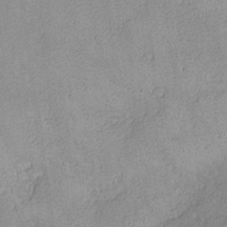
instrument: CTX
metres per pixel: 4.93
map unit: lHvf
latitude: -13.9556
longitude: -103.8016
